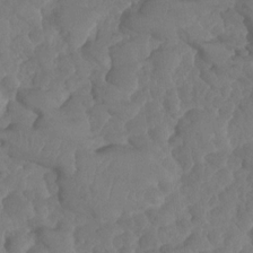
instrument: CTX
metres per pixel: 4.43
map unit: HNhu
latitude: -24.9731
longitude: 50.0850
